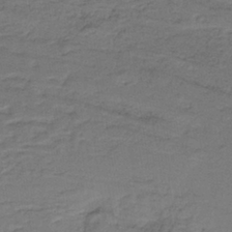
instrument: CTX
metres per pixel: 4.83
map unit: lHb
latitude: -38.5952
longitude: 57.1809
